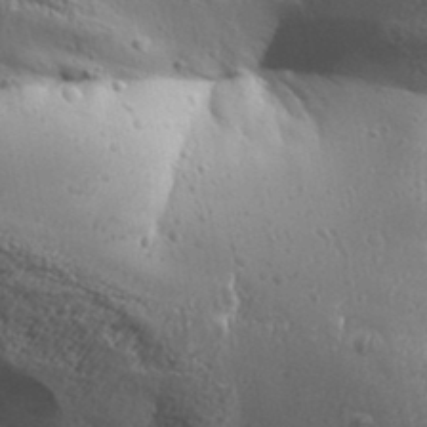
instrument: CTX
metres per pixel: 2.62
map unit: Aa
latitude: 32.2711
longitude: -133.9717
